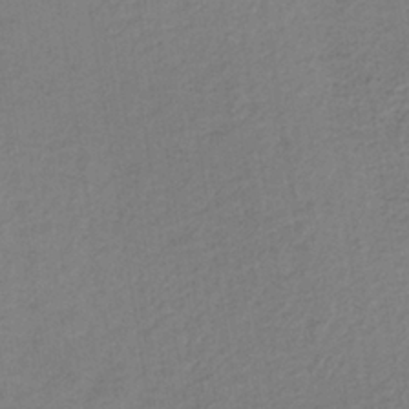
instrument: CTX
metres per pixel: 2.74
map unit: lHb
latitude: -35.7478
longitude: 67.1242
